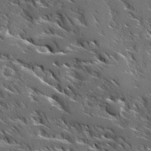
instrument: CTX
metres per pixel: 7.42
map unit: Ave
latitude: 17.4426
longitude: -129.8772
